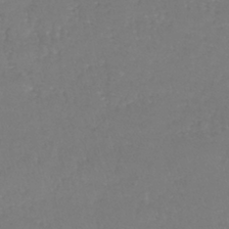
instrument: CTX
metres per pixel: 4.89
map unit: lHb
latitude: -41.4832
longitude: 65.5021
